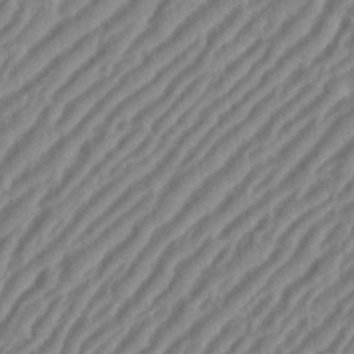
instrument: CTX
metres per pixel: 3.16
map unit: eHh
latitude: 36.1578
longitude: -134.5923
